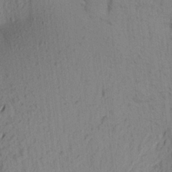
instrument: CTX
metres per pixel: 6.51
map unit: Aa
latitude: 22.5357
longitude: -148.6679
